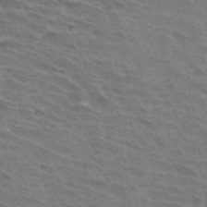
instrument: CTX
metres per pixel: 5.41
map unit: Hto
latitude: 33.2915
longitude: -42.9136
